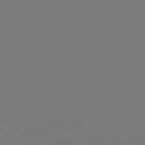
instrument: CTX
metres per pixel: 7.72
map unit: Hpe
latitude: 72.1011
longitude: -125.8016
